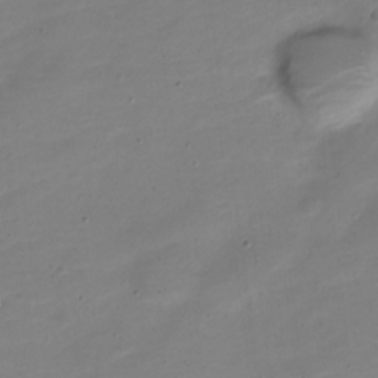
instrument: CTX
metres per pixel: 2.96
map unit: Nve
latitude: -21.8044
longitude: 104.9730
